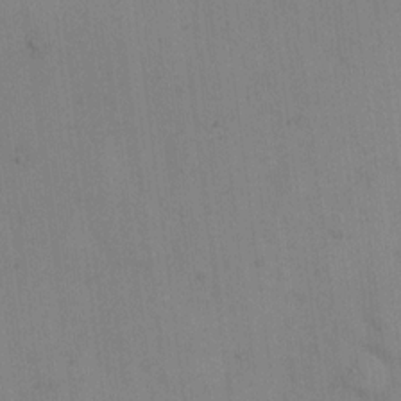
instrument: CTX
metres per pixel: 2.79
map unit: eHh
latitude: 12.8758
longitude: -62.3656
